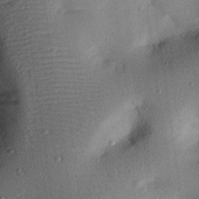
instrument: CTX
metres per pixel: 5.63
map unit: eHh
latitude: 26.2334
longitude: -75.6316
